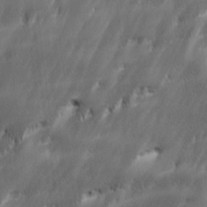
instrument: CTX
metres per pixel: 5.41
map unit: Ave
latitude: 15.5938
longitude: -135.6883
